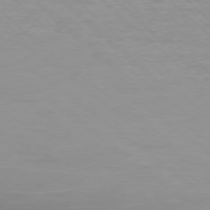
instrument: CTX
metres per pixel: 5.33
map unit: Ap
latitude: -77.9178
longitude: -94.2334
